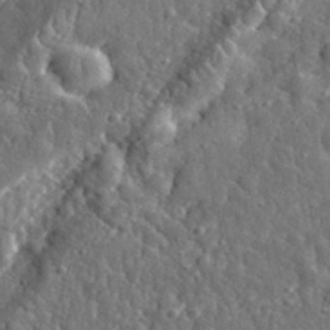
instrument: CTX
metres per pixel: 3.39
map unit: eHh
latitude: 35.1403
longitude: -80.2145
